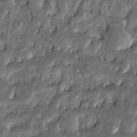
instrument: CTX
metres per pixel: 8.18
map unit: Htu
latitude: -6.9353
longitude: 157.6722
